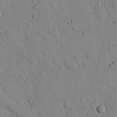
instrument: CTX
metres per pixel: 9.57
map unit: Nhu
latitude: 22.7813
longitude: -75.9339
